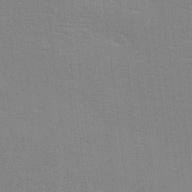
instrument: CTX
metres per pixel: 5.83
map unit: eHh
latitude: -3.7477
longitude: -80.4223
